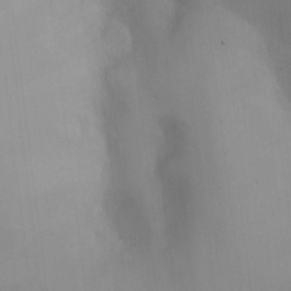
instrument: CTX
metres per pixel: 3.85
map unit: HNhu
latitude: 7.0647
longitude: 6.5007
